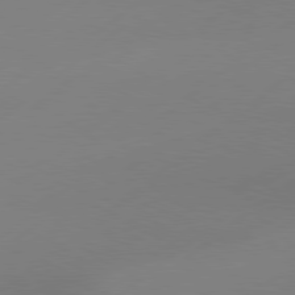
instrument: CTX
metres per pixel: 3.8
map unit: Hpe
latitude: 78.7058
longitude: -131.4805
